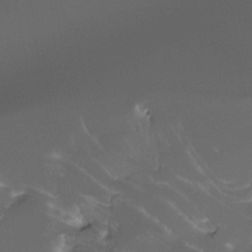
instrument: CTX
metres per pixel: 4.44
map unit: Htu
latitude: -13.2754
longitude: -71.3293
